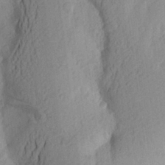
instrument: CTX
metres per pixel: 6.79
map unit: Aa
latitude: 25.1781
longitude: -146.0255
